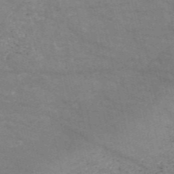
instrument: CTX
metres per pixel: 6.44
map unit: HNb
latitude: -54.3495
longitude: -38.3467
